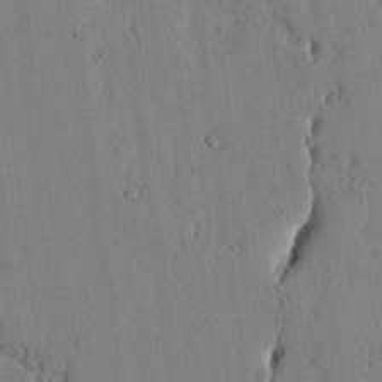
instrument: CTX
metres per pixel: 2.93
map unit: lHvf
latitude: 17.5182
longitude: -112.8758
